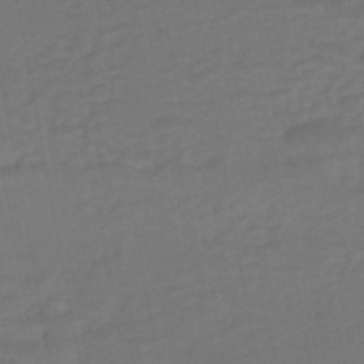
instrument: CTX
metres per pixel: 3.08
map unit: HNhu
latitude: -46.0661
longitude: 92.6896
